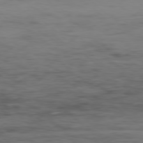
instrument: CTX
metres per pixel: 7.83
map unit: Hpe
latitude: -78.5573
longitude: 15.3699
